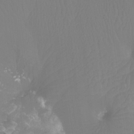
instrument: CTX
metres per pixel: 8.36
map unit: Ht
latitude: -6.9730
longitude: -31.1404
